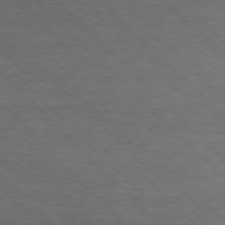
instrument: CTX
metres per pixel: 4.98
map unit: lApd
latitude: 75.6316
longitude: -83.1781
